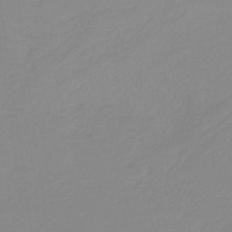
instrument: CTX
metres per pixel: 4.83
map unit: HNb
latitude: -36.2550
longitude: 55.0298
